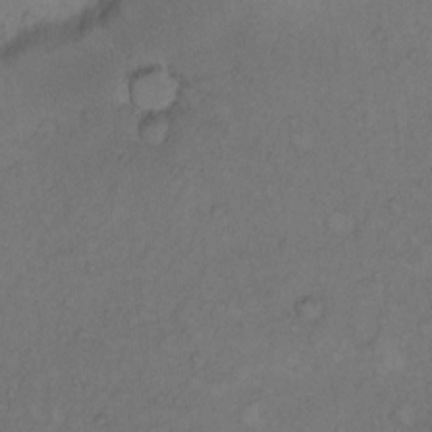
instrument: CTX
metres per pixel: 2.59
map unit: Hto
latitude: 8.9892
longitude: -58.8380
